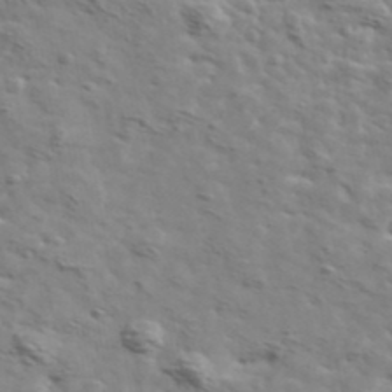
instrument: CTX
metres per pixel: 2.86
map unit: Ave
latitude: 41.9906
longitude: -108.3278
